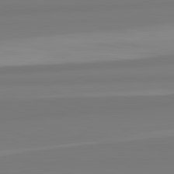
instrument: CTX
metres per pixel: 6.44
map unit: lApd
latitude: 82.5734
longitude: 172.9353
